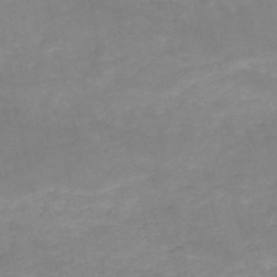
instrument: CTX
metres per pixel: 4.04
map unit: HNb
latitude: -50.0661
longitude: -39.2726
